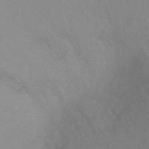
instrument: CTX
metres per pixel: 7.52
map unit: Ht
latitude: -16.0472
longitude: -43.4238
